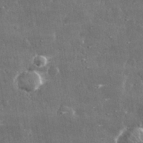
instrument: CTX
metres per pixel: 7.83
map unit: lHvf
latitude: 31.1781
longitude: -90.9703
